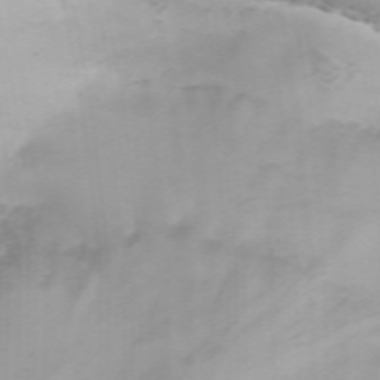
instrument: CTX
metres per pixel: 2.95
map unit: ANa
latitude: 40.9135
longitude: 33.9367
